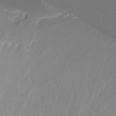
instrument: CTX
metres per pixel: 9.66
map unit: Ht
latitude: -15.8234
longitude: -44.5923
